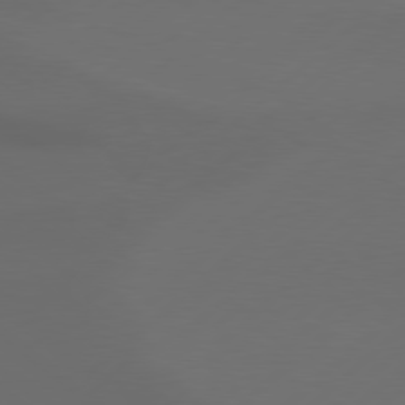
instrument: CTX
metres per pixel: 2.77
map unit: Hpe
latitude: 78.6302
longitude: -132.8569
